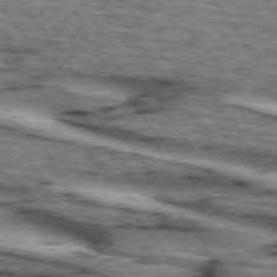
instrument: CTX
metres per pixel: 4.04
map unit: lApd
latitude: 74.2145
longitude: -75.8017
